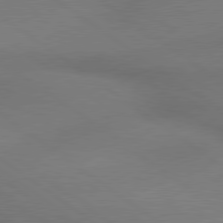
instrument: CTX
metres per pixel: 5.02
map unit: lApd
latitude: 79.5938
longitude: 179.3887
